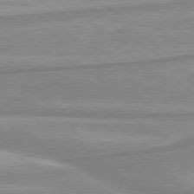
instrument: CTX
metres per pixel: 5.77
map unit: lApd
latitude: 80.2145
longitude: -172.1388
